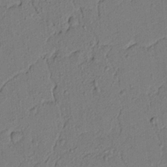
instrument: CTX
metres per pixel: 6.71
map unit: lAvf
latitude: 5.2915
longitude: 165.5022
